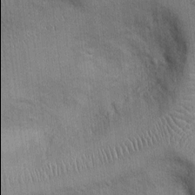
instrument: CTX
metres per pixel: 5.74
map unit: Ht
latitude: -3.0297
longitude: -13.9906
